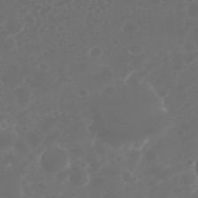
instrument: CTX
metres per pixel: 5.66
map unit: Nhu
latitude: 28.8380
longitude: -57.2348
